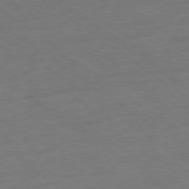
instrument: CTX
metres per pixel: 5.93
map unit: Ap
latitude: -78.8975
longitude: -77.0080
